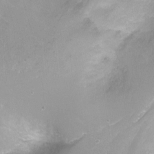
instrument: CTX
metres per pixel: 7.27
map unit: Nhu
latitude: -6.2172
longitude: -48.8002
